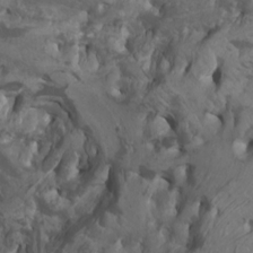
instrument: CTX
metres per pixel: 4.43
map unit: Nhu
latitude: -8.3117
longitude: -67.0080
